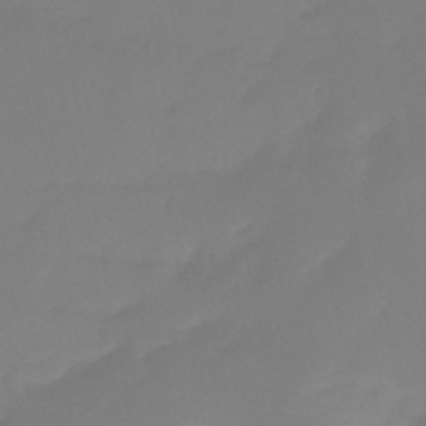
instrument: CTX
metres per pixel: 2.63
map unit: eHb
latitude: -45.0298
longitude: 85.7477
